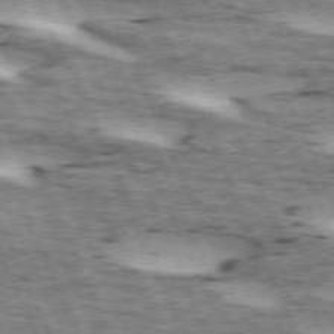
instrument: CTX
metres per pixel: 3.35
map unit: lApd
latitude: 72.8380
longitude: -54.1200
